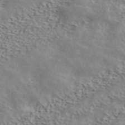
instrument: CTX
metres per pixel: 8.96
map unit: ANa
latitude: 42.1389
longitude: 50.6140
